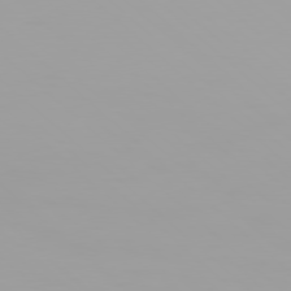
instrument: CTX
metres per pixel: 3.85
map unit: Hpe
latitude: 77.4615
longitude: -137.9150
